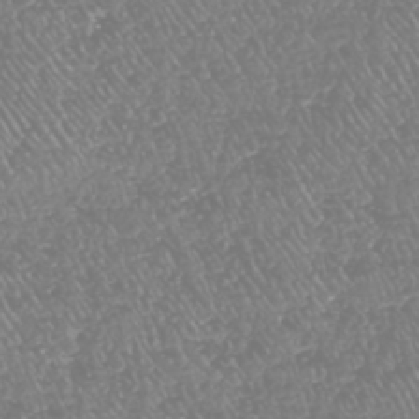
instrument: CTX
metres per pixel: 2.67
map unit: HNhu
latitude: -48.2929
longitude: 29.0487
